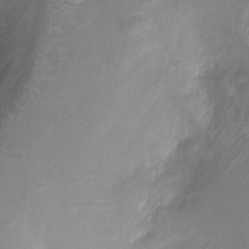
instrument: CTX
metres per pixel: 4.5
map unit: Ht
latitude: -9.2754
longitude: -20.3468
